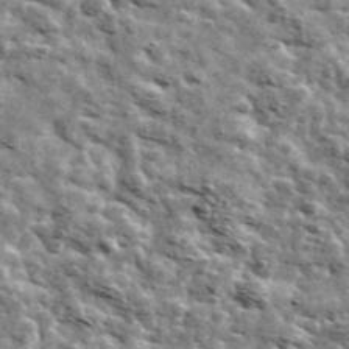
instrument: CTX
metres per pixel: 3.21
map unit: Ave
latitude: 42.0633
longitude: -107.9717
